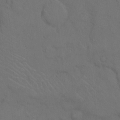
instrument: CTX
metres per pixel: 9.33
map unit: Hto
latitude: 7.9717
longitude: -60.9136
